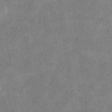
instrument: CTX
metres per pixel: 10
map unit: eHh
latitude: 21.4994
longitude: -66.3845
